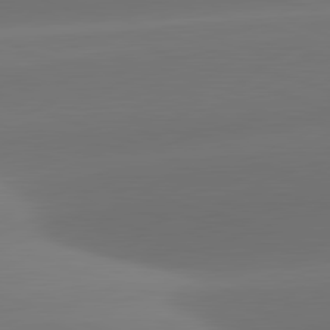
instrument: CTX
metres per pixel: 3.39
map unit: lApd
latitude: 81.8961
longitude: -163.3482
